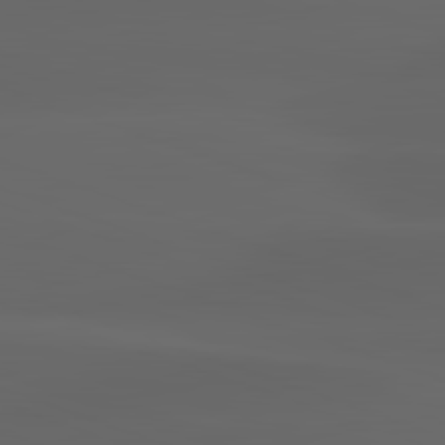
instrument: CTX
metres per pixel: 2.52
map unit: lApd
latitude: 82.8757
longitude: -135.1781
